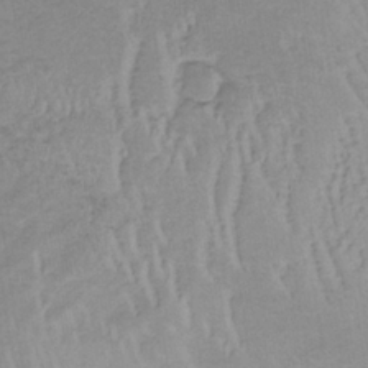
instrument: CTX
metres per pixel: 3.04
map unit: lHb
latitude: -34.1228
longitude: 68.8030
